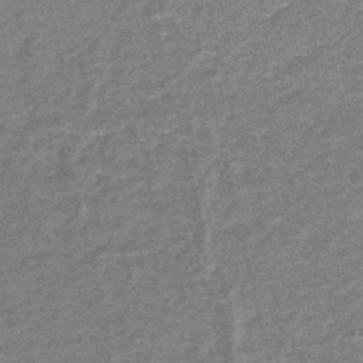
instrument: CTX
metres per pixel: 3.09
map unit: lHb
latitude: -43.9556
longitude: 56.1417
